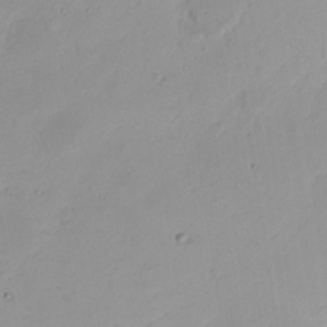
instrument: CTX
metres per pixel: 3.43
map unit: Nhu
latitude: 23.0080
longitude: -62.3845
